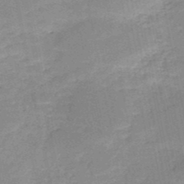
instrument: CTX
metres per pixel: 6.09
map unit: HNb
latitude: -50.2361
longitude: -40.7435
